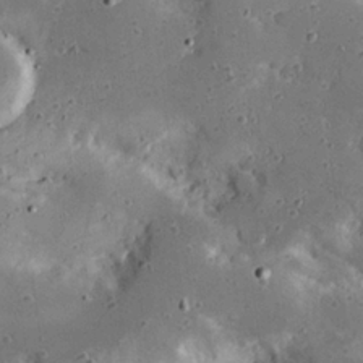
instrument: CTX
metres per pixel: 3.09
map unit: Hve
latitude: 25.5938
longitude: -93.1781
